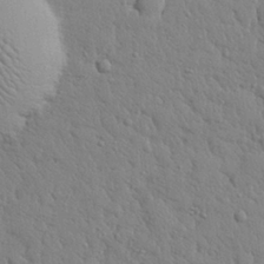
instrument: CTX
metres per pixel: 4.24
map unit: eHh
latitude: 28.2522
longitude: -75.6883
